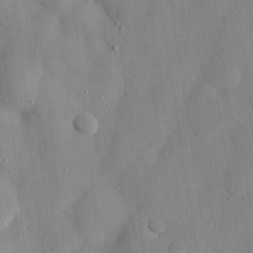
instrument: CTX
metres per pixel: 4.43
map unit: eHh
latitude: 28.3089
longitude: -77.4426
